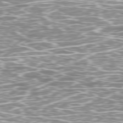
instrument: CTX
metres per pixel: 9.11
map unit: Ap
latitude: -79.3887
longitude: -71.9717
